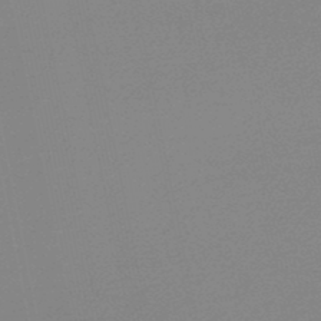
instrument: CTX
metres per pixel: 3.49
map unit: lHb
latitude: -48.2173
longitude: 64.8975
